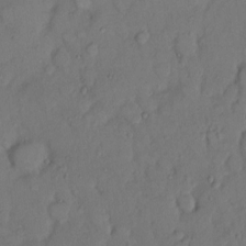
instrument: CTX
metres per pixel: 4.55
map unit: Hto
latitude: 8.9892
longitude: -61.8583
